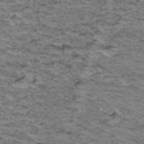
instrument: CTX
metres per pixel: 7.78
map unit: Hto
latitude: 37.1403
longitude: -46.5546
